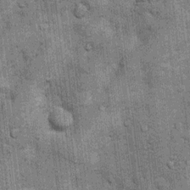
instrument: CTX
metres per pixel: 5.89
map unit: Nhu
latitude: 6.0444
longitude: -23.6505
